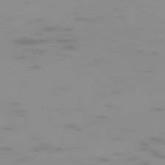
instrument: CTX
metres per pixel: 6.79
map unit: Hpe
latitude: -74.1984
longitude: 5.6722
